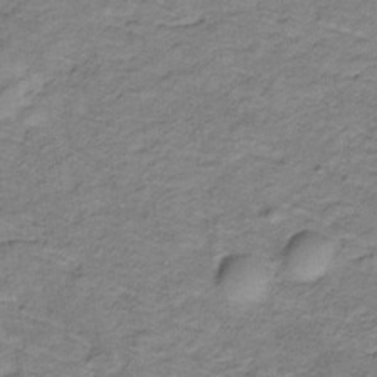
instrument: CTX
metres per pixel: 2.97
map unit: lHb
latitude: -32.0094
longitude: 65.3699
